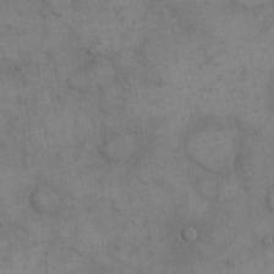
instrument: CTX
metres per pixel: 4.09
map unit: eHh
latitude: 15.6127
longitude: -66.9324
